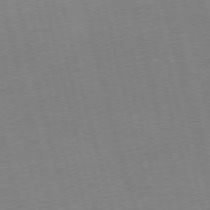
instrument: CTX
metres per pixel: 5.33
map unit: Ap
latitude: -74.9731
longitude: -74.3278
